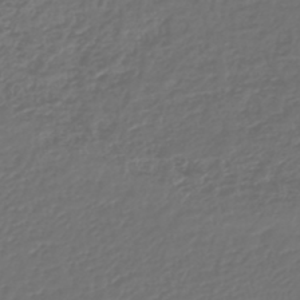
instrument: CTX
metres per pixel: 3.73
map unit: lHb
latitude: -43.9367
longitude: 72.2928
